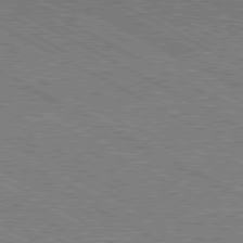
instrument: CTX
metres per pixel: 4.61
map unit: Hpe
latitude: -81.3699
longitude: 20.2361
